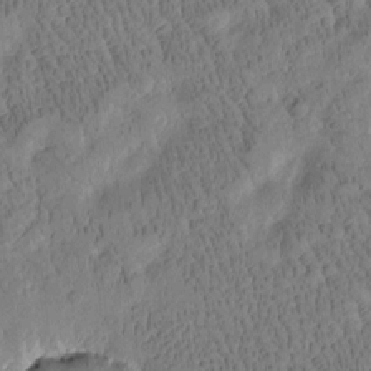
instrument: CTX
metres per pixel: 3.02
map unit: Htu
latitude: -3.8611
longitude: 175.2753
